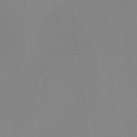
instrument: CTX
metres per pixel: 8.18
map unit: eHh
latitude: -2.6896
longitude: -80.0444
